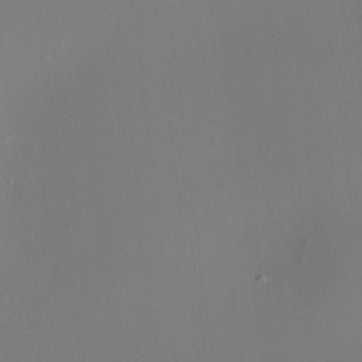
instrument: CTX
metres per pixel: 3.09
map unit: HNhu
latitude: 9.8017
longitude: 11.8800
